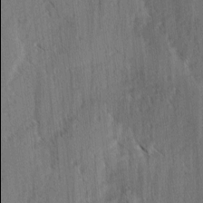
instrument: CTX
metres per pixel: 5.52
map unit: lAvf
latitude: -4.1228
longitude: -113.9906
